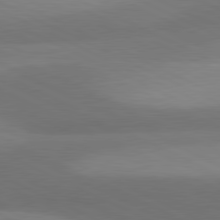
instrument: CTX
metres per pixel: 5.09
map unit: lApd
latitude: 81.0836
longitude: 126.2361
